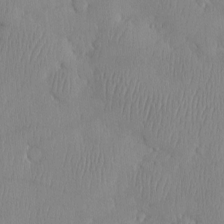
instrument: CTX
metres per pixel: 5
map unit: eHh
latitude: -4.0283
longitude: 16.0850
